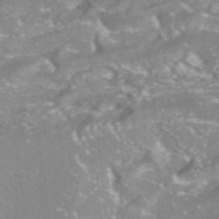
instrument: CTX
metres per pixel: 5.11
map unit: ANa
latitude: -38.1606
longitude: 97.2754
